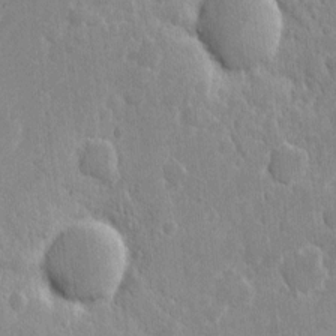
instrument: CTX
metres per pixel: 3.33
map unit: eHh
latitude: 6.2711
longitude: -70.1389
